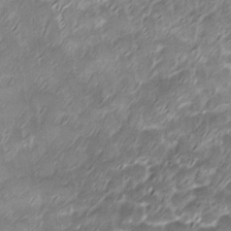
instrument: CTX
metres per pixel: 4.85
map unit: Ave
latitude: -8.4251
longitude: -122.9325
